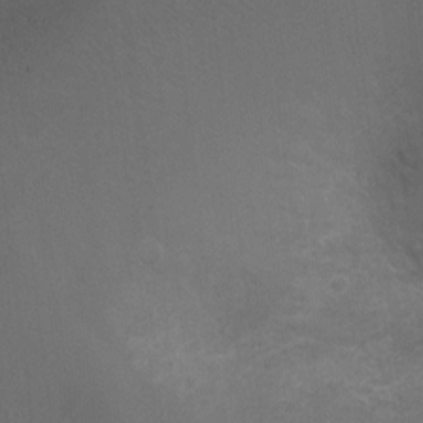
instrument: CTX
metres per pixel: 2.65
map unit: Ht
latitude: 2.3089
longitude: -27.6127
